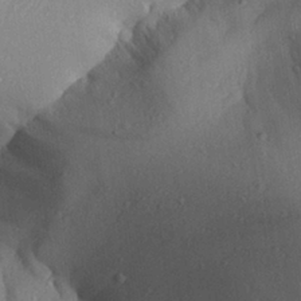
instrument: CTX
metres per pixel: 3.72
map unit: Aa
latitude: 27.9150
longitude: -133.4049
